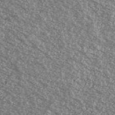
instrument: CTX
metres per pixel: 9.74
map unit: Ave
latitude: 39.3482
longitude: -110.8758
